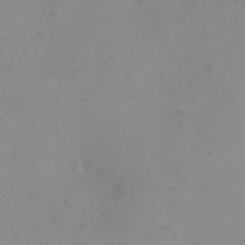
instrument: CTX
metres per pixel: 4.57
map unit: eHh
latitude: 24.3467
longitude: -64.8947
